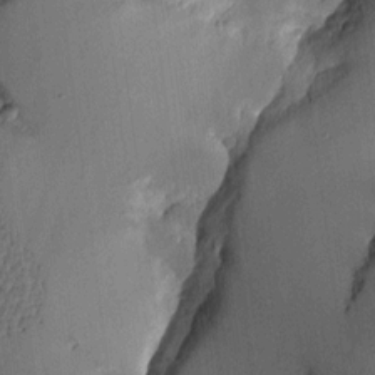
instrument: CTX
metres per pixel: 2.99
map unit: Aa
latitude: 11.1592
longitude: -128.0822
